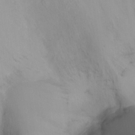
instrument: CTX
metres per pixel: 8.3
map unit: Nhu
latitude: -17.5777
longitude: -45.4993
